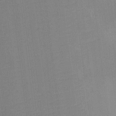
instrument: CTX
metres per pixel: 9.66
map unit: Nhu
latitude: -13.2943
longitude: -24.2522
